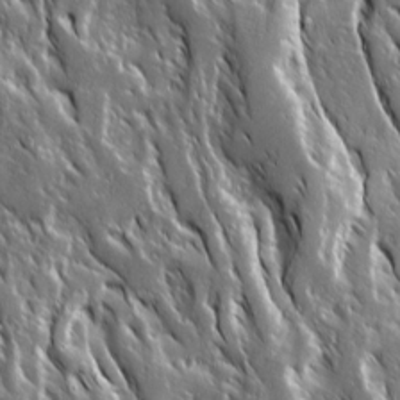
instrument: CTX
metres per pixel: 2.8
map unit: Ave
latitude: 15.1404
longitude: -132.9325
